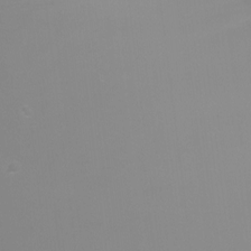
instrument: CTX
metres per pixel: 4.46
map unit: Ht
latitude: -6.9352
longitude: -29.6505
